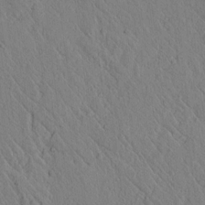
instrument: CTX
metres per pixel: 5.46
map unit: lAvf
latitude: 6.8002
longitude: 160.4062
